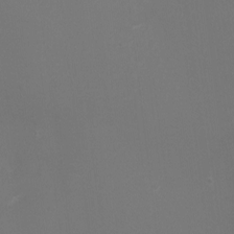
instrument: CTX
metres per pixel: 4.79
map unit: Ht
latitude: -3.1053
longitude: -18.9324
